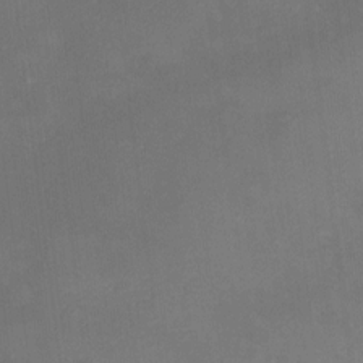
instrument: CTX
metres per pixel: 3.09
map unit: HNhu
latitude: 7.7450
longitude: 8.0094
